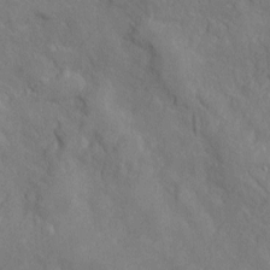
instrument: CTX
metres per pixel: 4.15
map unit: Htu
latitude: -6.4251
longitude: 160.3873
